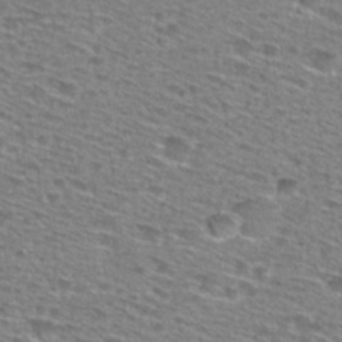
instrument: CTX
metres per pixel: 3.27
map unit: Hto
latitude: 28.5357
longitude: -47.0648
